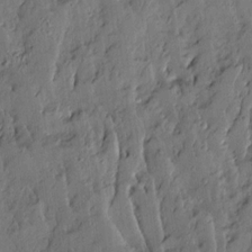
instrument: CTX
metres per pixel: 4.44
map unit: Ave
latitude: 13.8017
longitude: -132.2712
